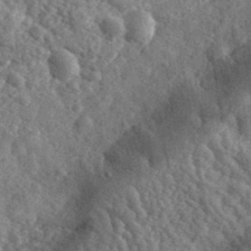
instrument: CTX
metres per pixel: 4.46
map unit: eHh
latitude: 36.2145
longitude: -79.9717
